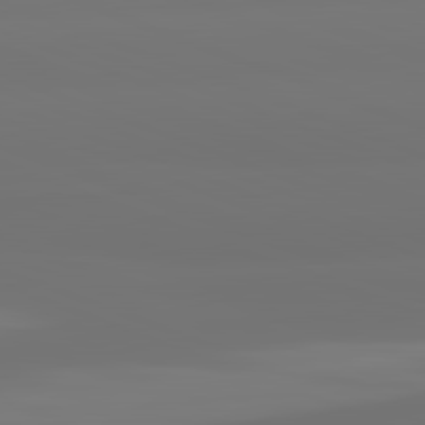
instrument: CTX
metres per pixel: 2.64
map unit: lApd
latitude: 82.4412
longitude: 155.0298
